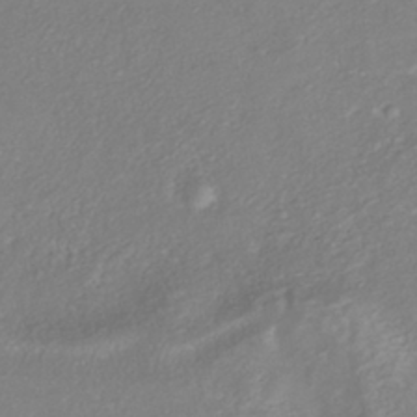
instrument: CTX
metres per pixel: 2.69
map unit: HNhu
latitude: -40.8030
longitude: 108.3495
